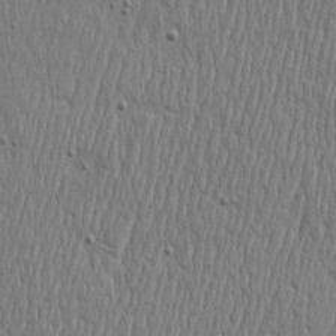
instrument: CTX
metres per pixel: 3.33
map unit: Htu
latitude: -5.6533
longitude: 175.7666
